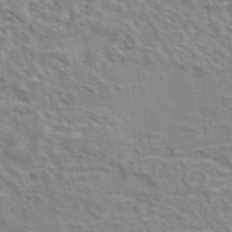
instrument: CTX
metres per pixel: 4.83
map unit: eAb
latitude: 42.9892
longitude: 107.9178
